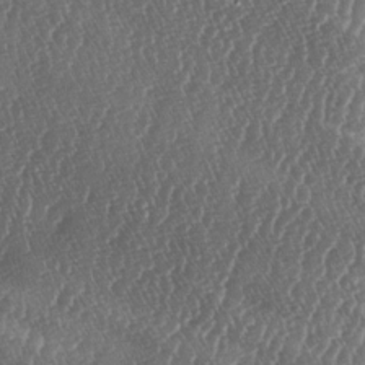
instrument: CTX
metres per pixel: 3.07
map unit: lAa
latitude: -5.8611
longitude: -129.6505
